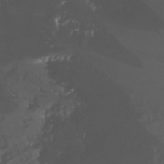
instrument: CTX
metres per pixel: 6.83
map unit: Ht
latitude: 2.2333
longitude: -34.1766
